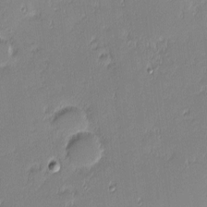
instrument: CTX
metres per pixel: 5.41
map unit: eHh
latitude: -2.4251
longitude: -83.4426
